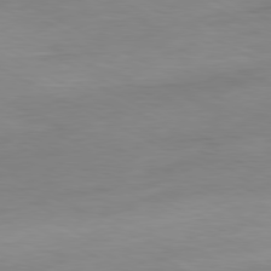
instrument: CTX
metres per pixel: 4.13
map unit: Hpe
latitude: -80.8597
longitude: 19.5777
